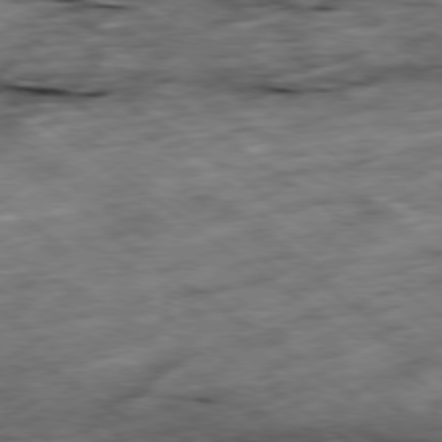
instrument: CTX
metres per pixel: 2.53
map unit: Hpe
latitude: -78.6518
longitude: -22.0822
